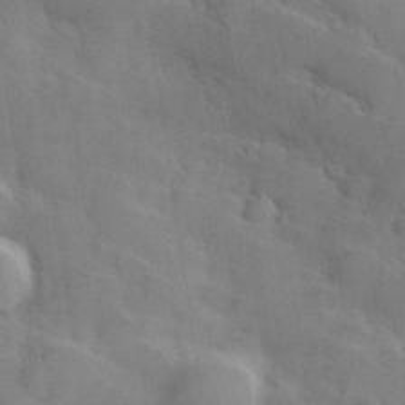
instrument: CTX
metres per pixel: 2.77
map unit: Hve
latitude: 31.2159
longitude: 151.2376
